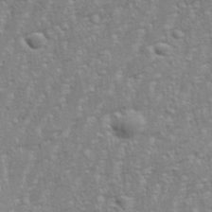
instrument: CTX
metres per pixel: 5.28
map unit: eHh
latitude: 34.5734
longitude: -132.6113
